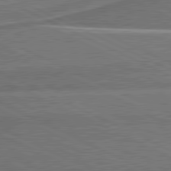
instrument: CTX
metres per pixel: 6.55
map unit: lApd
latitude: 81.2537
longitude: 140.6518
